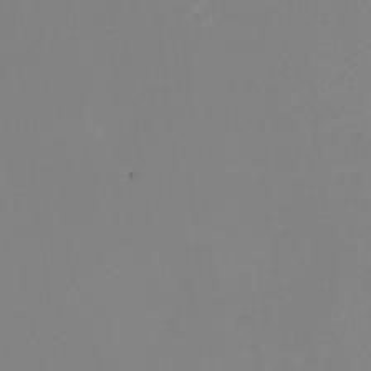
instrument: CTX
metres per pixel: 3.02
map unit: Nhu
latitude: -8.7652
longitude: -82.2144
